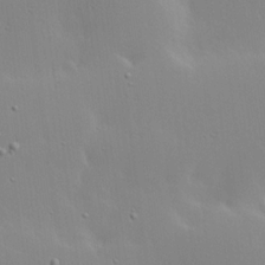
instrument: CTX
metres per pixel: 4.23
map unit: Hve
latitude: 17.6883
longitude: 150.0283
